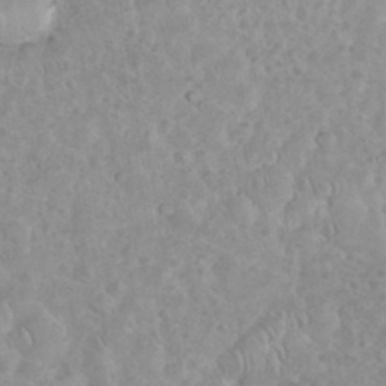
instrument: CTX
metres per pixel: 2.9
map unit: eHh
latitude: 35.2537
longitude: -61.9528
